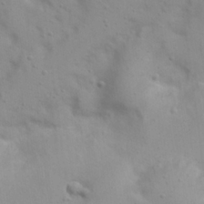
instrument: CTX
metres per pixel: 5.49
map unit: Nhu
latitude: 22.3845
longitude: -69.5371
